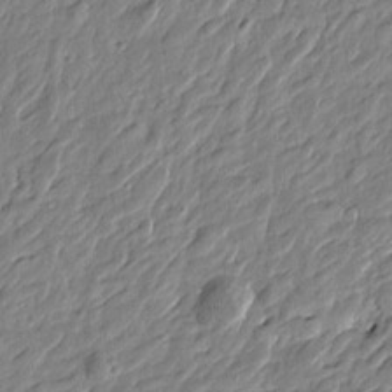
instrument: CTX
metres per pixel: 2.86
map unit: Htu
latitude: -3.5021
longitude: 179.8611
